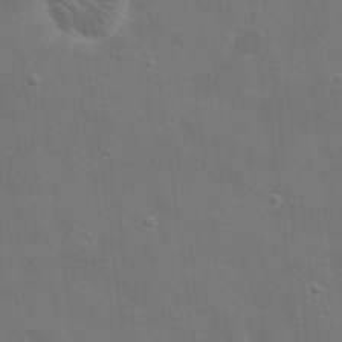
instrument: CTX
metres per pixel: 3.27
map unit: eHh
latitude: 19.9906
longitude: -66.2144
